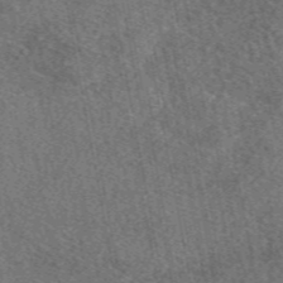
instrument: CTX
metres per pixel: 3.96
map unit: eAb
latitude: 48.5168
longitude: 111.7666
